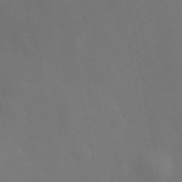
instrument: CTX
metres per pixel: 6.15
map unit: Hve
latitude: 33.3293
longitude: 150.8786
